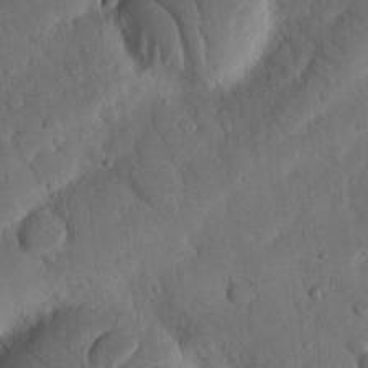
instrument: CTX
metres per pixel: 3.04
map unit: Nhu
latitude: 19.4048
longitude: -78.1956
